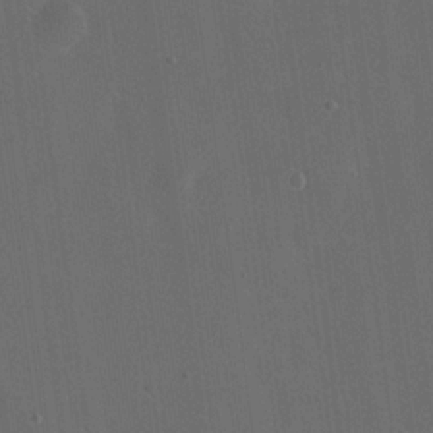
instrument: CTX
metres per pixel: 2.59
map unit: eHh
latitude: 19.2159
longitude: -65.4804
